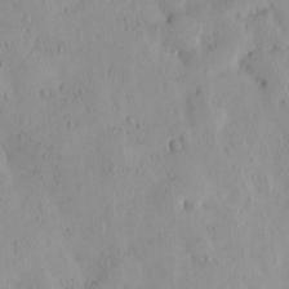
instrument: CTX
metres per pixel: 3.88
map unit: eHh
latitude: 0.1577
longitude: 18.4440
